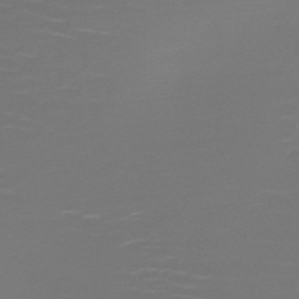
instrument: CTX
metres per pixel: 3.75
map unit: HNb
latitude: -47.6155
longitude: -44.6679
